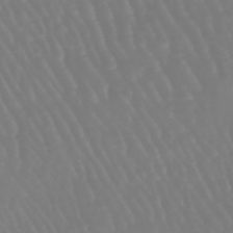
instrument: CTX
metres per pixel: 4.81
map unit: eHb
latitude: -46.3495
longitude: 79.3698
